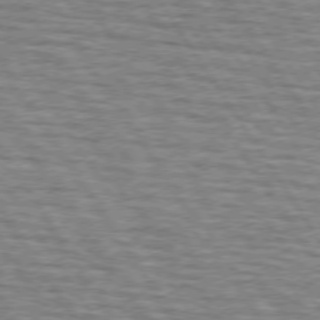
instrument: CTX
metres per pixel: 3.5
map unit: lApd
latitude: 73.7072
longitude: -72.8569
